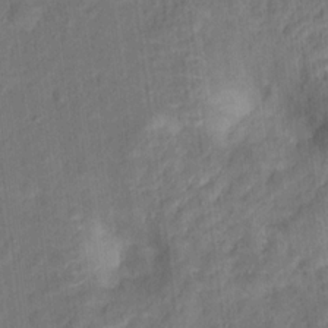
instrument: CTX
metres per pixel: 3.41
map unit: Hto
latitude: 15.7639
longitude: -39.8394
